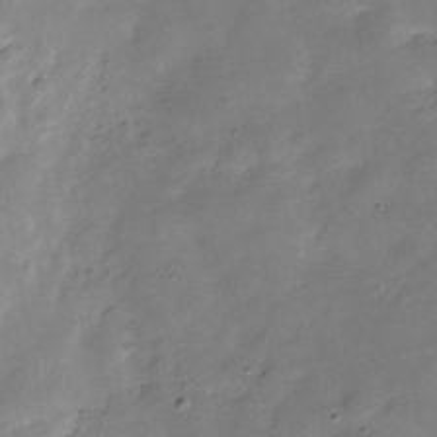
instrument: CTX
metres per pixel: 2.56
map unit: Hve
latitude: -31.0864
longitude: 92.5763
